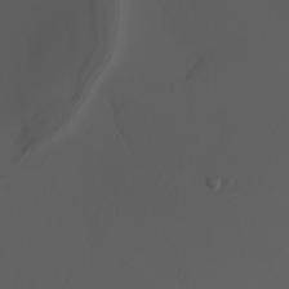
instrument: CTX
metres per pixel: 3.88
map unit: Nhu
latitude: -5.4643
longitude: -95.1970
